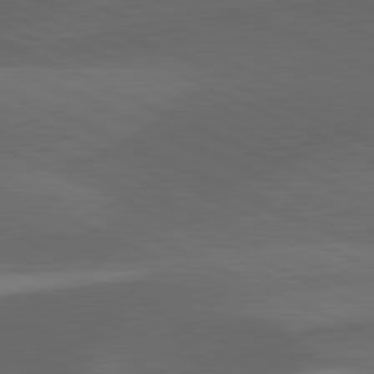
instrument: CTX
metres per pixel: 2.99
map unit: lApd
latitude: 81.7450
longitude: 126.4251
